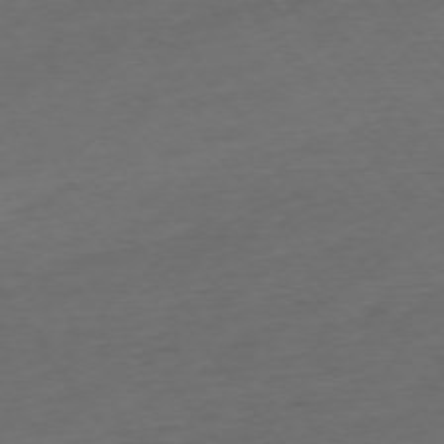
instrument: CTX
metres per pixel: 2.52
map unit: Ap
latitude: -74.8975
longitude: -71.0647
